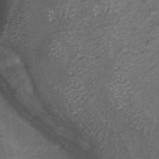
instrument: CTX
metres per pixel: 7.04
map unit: ANa
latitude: 41.9528
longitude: 27.8800
